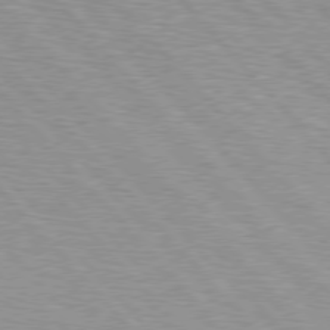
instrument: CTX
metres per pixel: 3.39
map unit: Hpe
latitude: 76.8002
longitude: -150.2900
